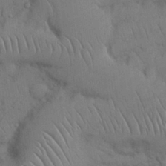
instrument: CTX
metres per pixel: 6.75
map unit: Nhu
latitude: 26.9136
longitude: -69.3671
